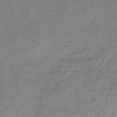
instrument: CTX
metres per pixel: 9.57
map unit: HNb
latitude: -32.6708
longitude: 58.4628
